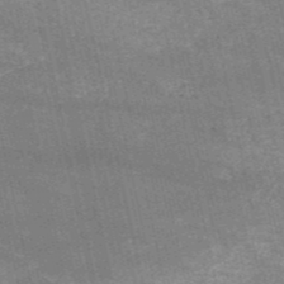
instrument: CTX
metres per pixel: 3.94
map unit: HNb
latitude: -52.8597
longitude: -39.7638
